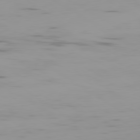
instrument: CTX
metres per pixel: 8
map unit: Ap
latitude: -80.0094
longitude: -58.7813
